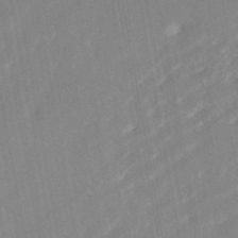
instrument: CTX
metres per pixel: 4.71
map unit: ANa
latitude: -44.6141
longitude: 104.1983
